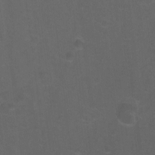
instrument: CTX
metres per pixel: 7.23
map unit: Hto
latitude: -9.9178
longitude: -36.8002
